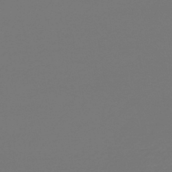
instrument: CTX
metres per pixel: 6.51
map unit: lHb
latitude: -43.4076
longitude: 64.1228
